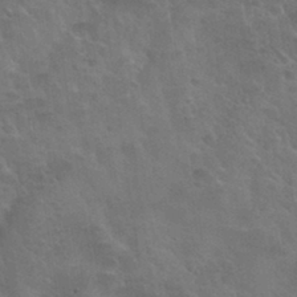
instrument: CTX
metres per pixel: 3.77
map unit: Nhu
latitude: 30.5168
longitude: -51.7827
